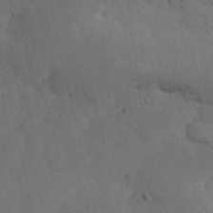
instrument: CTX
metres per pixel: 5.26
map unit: Nhu
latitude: 27.2537
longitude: -69.6694
